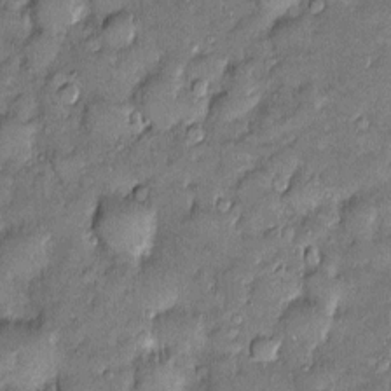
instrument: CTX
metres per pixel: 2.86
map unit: Htu
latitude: -6.5951
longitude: 158.7463
